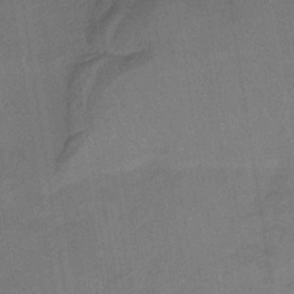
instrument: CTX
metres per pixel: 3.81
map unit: lHb
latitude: -34.3495
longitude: 65.8045
